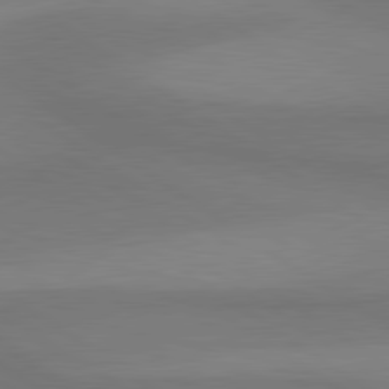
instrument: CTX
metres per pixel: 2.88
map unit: lApd
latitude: 80.6679
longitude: 161.5588
